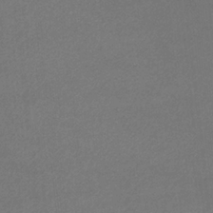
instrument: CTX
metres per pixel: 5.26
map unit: eHb
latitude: -32.9164
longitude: 69.7477
